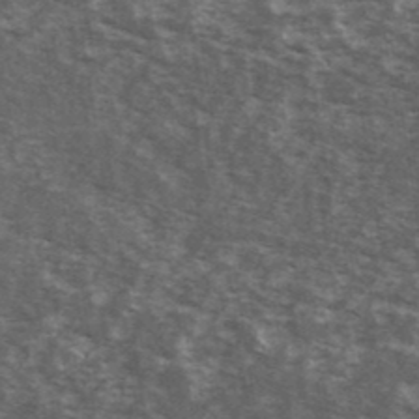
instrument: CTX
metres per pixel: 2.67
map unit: Ave
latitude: 40.4789
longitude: -110.1011
